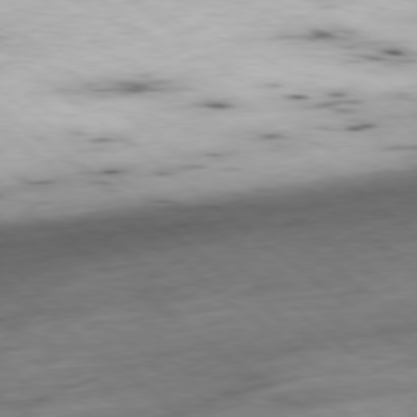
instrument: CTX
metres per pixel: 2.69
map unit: Ap
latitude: -78.6896
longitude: -91.1781
